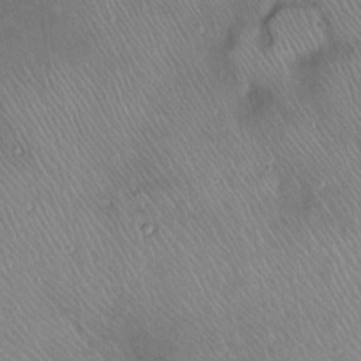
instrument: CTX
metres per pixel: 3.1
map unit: eHh
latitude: 18.8380
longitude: -61.0080
